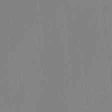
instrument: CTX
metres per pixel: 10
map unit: Ave
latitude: 3.4615
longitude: -114.4412
